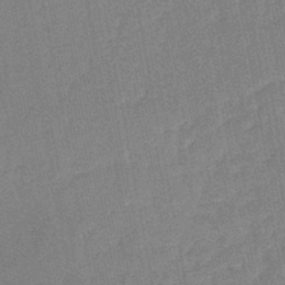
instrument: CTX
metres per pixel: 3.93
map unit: eHb
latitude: -44.2740
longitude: 86.3306
